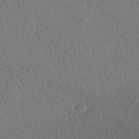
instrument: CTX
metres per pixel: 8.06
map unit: ANa
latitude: 39.8583
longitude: 18.8408
